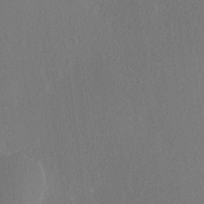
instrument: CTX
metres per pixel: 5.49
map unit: Hve
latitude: 19.3481
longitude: 149.6155
